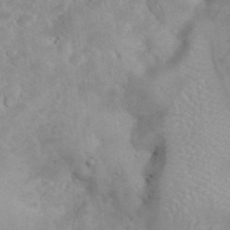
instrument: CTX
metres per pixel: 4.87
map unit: eHh
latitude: 35.4993
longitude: -62.4034
